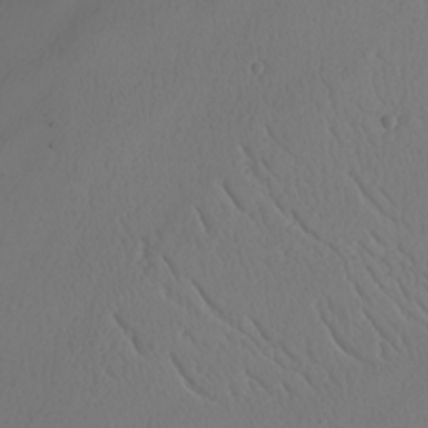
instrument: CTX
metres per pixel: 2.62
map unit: Nhu
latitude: -7.5777
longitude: -95.3104
